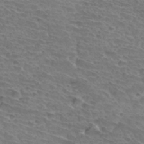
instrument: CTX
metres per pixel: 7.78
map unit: Hto
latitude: 34.3278
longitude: -44.5734
